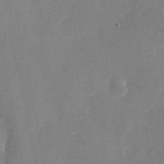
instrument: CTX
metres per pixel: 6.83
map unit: Nhu
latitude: -28.3306
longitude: -64.3845
